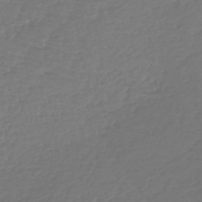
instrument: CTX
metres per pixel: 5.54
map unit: lHb
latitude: -43.9367
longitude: 69.9556
